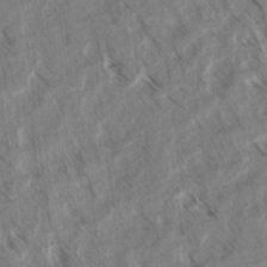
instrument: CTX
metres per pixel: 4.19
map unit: lAvf
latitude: 4.3278
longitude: -105.8962
